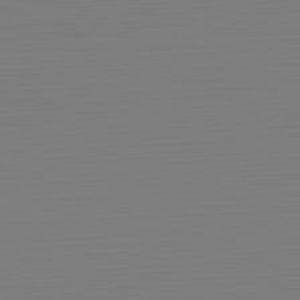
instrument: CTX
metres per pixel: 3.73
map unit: Hpe
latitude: -82.1984
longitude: 7.7666
